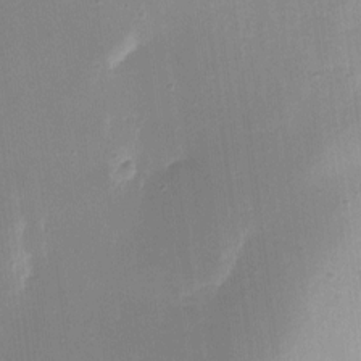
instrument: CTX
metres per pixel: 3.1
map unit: eHh
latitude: 5.3293
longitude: -68.4412
